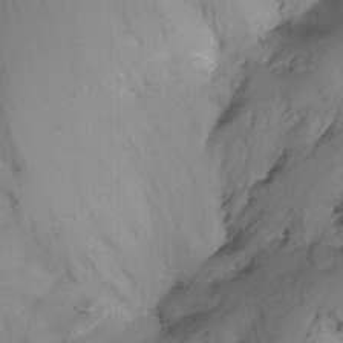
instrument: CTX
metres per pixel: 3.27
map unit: Nhu
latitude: -15.6911
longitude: -53.1214
